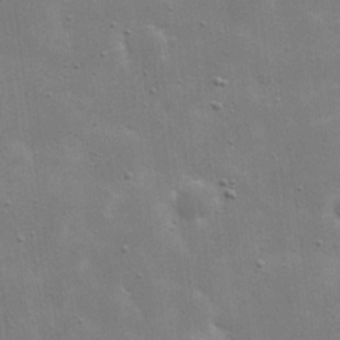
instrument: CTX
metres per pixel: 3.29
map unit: eHh
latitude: 21.6694
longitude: -66.9702
